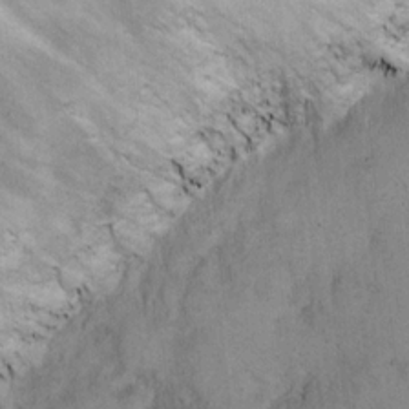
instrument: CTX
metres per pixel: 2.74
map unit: eHh
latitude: 21.2159
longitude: -60.4601
